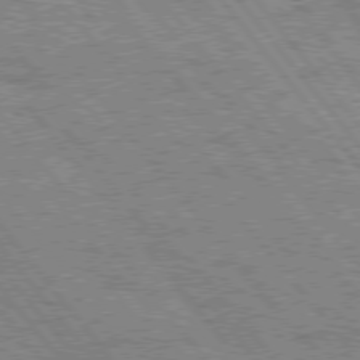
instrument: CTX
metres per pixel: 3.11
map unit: Hpe
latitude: 75.9150
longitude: -149.6694
